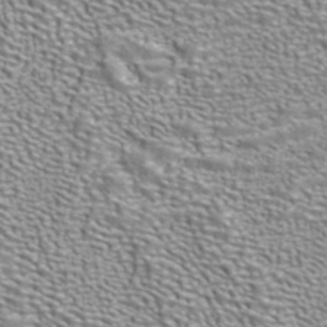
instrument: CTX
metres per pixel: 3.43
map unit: ANa
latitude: 41.1214
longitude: 17.9745
